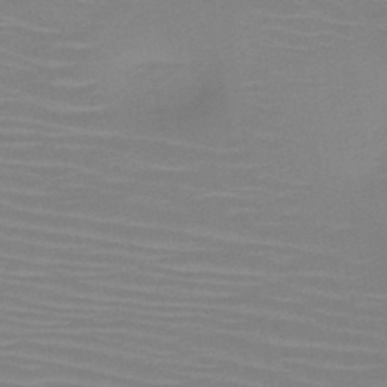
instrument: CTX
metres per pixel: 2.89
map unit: HNb
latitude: -46.7085
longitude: -45.5182
